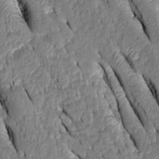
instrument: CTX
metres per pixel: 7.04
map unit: Htu
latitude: -0.5763
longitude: 149.4833
